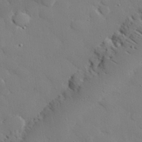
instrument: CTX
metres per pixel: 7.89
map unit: eHh
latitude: 28.1389
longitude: -81.6127
